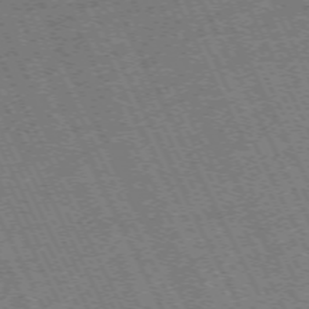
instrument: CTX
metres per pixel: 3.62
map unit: Hpe
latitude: -71.1620
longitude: 10.2551
